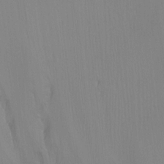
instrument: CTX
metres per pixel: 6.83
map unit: Ht
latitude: -15.7856
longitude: -43.3860
